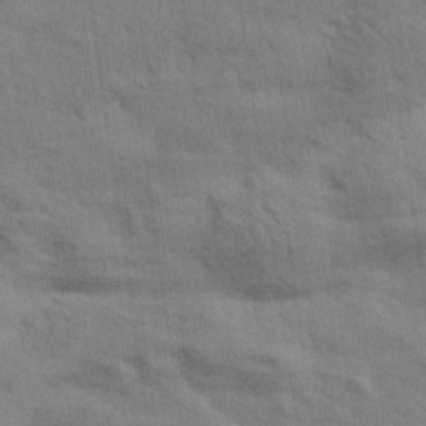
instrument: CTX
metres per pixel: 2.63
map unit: eHh
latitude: 24.4034
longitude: -79.6127
